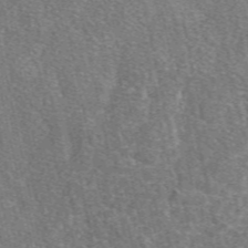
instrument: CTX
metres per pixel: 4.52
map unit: eAb
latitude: 49.9339
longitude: 118.6896
